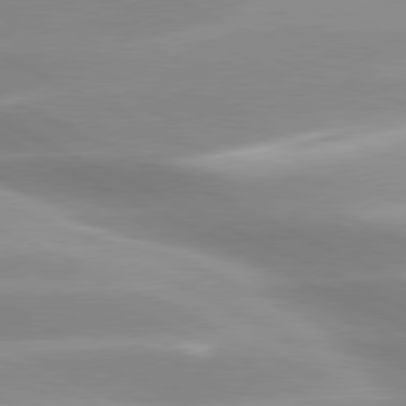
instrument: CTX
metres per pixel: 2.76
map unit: lApd
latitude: 79.8017
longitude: -121.0270
